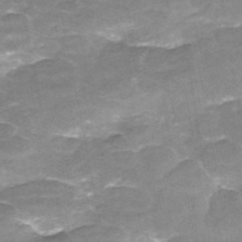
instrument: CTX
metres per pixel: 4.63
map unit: ANa
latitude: -41.3132
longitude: 104.2739
